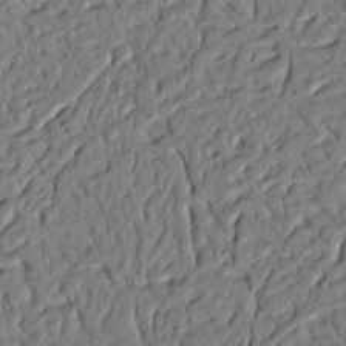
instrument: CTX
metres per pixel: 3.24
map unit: Nhu
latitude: 20.4223
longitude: -78.1011
